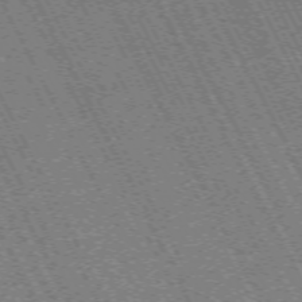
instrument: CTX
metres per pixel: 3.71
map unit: Hpe
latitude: -70.8597
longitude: 10.7274
